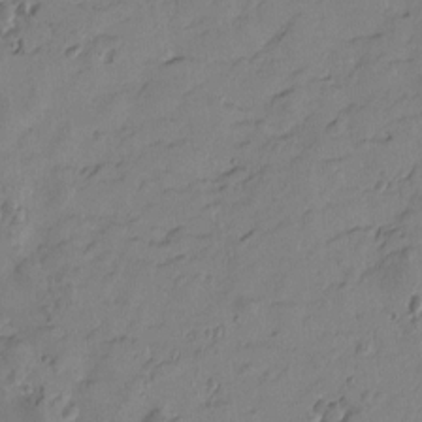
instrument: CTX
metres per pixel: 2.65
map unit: Htu
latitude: -3.4076
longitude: -176.5734
